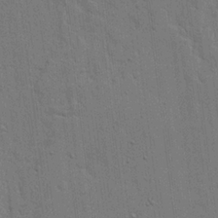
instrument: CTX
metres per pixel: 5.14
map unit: lHvf
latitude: 18.7057
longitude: -113.8961
